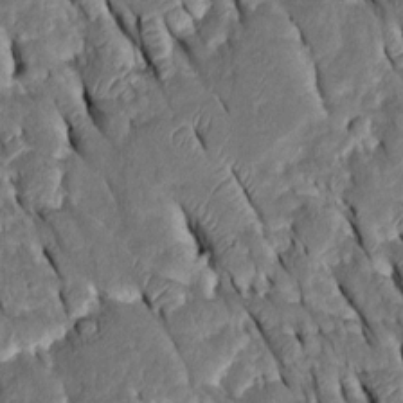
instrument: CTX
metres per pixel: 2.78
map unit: Htu
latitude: -1.1243
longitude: 149.5210
